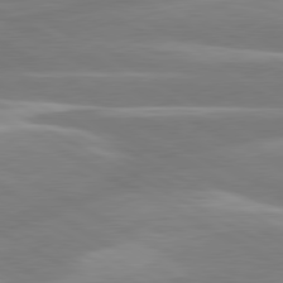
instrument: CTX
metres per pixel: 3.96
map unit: lApd
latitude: 80.4034
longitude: -134.4412
